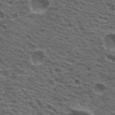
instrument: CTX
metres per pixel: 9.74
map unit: Hto
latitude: 19.8205
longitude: -32.1011
